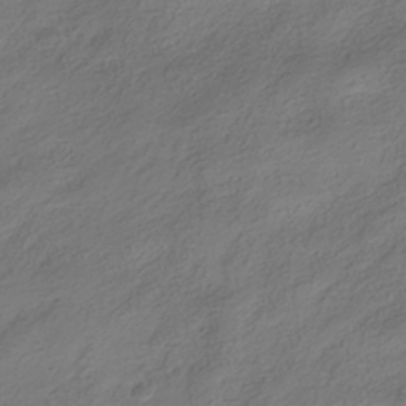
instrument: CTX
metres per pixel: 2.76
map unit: HNhu
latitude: -40.5007
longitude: 100.2550
